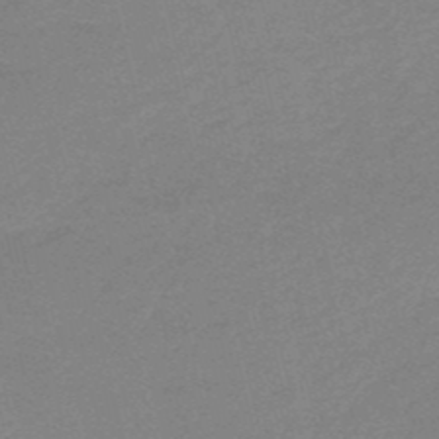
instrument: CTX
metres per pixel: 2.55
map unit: HNb
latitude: -50.5196
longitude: -41.5371
